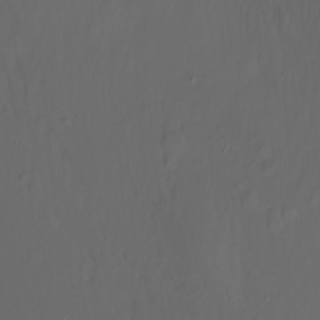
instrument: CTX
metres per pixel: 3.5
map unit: Nhu
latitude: -11.8234
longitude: -63.6694
